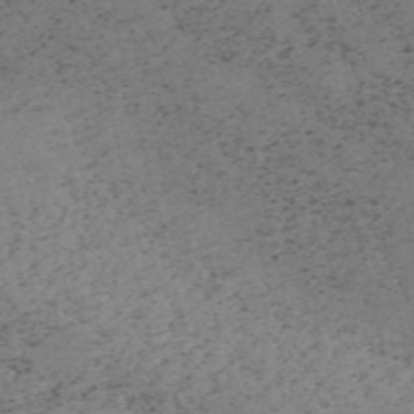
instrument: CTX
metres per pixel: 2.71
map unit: HNb
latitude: -55.1998
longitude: -47.4994
